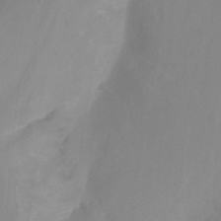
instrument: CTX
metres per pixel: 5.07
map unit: Nhu
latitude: -13.8234
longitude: -56.0822
